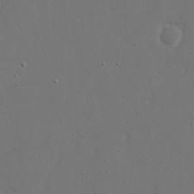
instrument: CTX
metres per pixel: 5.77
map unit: eHh
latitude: 17.8583
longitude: -71.3859
